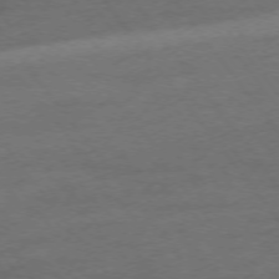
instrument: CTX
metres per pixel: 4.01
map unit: Ap
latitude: -75.8612
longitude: -85.0270
